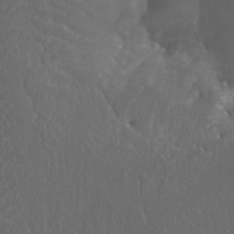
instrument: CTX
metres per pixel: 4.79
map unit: Htu
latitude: -11.4454
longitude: -73.2915
